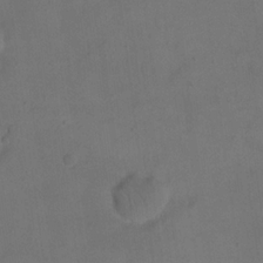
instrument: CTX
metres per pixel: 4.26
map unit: eHh
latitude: 18.6301
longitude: -65.0080
